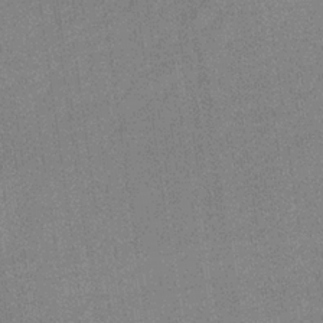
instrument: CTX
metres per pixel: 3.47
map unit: eHb
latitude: -31.3887
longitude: 74.3118
